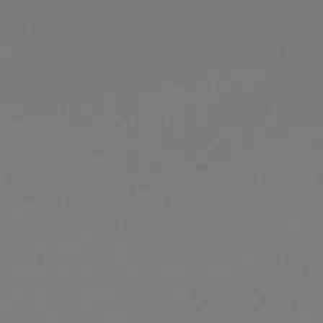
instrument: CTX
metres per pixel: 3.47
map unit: lHb
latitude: -47.1620
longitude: 64.0850
